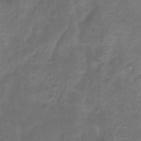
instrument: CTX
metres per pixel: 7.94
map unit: Htu
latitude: 2.4790
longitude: -21.9339
